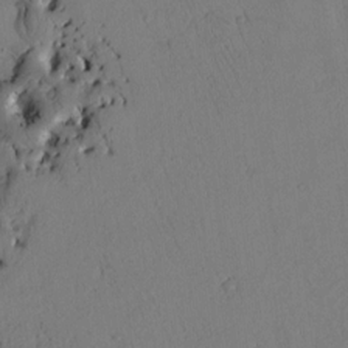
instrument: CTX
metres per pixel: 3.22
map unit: Htu
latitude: 3.1592
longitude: 178.8030
